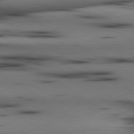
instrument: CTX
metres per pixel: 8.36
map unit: lApd
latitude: 80.3089
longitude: 160.4251
